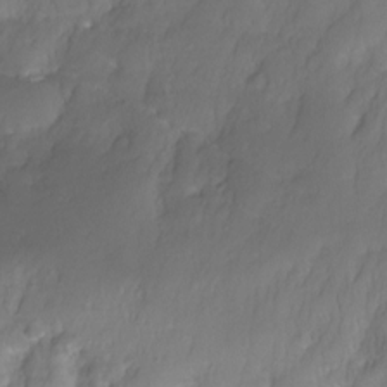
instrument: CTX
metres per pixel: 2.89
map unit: Nhe
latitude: -29.0109
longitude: -109.8394
